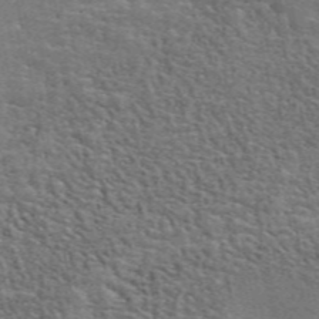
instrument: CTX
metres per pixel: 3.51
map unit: ANa
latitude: 50.1766
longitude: -82.1199
